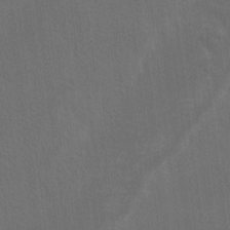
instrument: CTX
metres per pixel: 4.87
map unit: Ave
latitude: -6.8786
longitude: -122.3845
